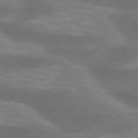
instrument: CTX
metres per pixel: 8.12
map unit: lApd
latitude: 75.5749
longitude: -58.0633
